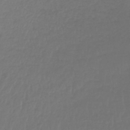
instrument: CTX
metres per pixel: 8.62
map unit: lHb
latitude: -42.8030
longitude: 67.4265
